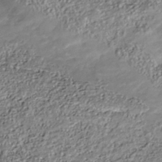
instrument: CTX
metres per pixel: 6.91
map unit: Nhu
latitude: -40.9919
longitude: -84.0444
